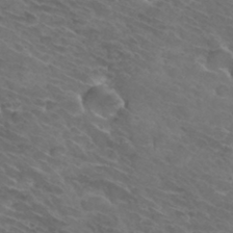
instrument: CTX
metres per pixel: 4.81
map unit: Hto
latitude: 32.3278
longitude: -44.1955
